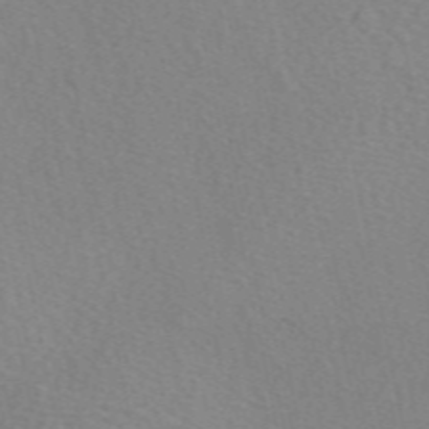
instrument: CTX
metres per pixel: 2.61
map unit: eAb
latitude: 50.6679
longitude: 108.2550
